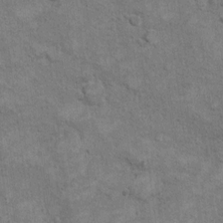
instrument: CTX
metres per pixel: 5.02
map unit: Hto
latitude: 9.8394
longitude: -36.7624
